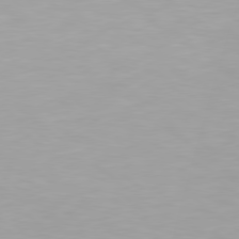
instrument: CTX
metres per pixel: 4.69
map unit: Hpe
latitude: 78.2712
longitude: -142.3845
